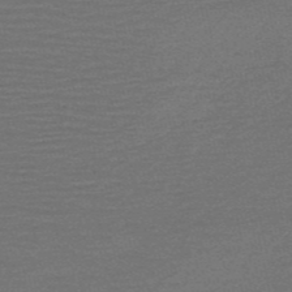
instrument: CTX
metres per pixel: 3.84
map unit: HNb
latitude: -53.4076
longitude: -43.3860
